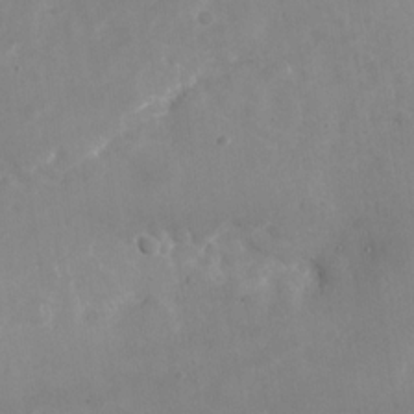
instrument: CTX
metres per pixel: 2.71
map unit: Nhu
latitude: -27.3509
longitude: -75.6316
